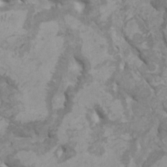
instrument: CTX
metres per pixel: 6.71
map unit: HNhu
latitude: 2.1955
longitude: -1.1592
